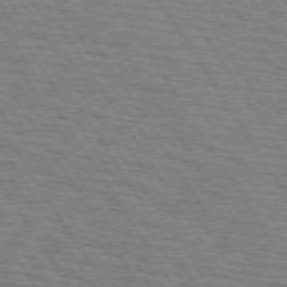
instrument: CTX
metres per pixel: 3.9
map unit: lApd
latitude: 73.2726
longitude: -72.6680
